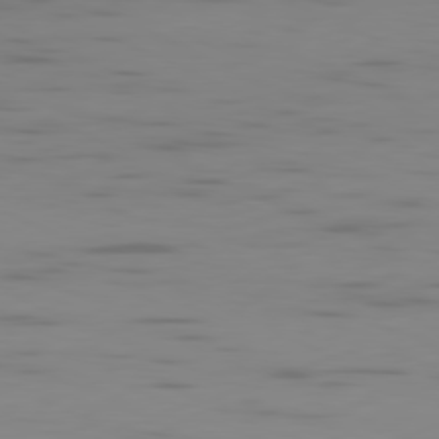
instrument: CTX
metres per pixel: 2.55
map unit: Ap
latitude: -81.0298
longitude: -61.4426
